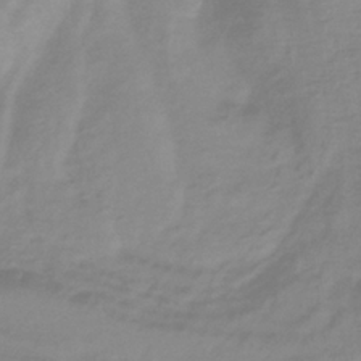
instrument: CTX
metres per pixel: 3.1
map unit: HNb
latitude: -33.4077
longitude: 60.8786
